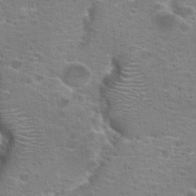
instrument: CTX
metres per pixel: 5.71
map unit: Hto
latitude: 19.6127
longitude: -41.5371
